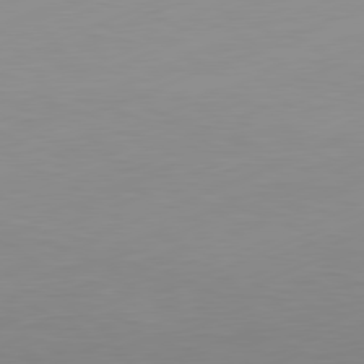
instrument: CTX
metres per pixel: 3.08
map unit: Ap
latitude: -81.8989
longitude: -86.1200
